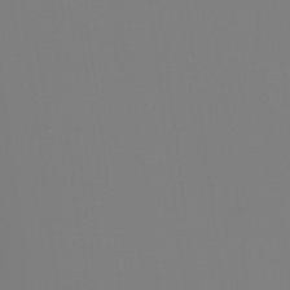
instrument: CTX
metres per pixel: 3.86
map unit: Ht
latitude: -10.3306
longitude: -34.7624
